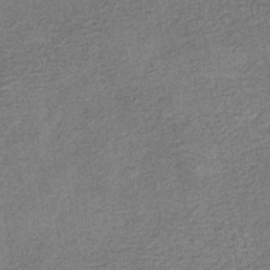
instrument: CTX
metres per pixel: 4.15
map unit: eHb
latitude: -31.7288
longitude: 72.8597
